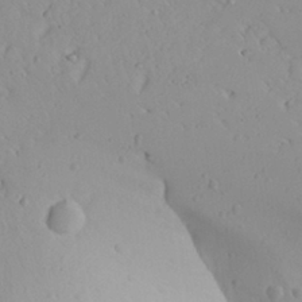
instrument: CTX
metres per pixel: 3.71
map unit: Aa
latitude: 26.7624
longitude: -128.5735
